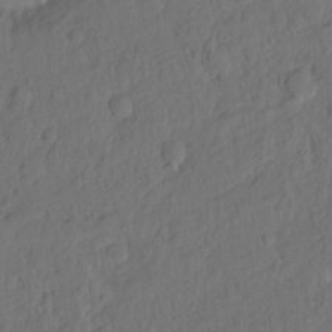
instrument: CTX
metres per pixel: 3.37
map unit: Hto
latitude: -7.6344
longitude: -46.8002
